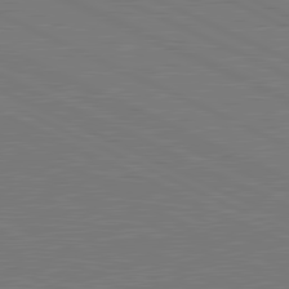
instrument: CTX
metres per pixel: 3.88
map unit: lApd
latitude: 81.5938
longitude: 150.3684
